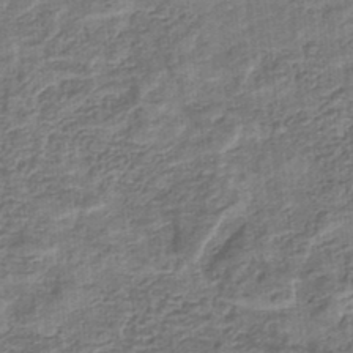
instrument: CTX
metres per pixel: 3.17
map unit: eHb
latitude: -34.6518
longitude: 79.6533
